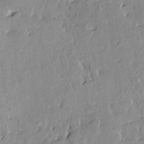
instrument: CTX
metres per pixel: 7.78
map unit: HNhu
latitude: 4.8380
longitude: 3.2753
